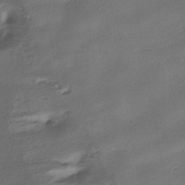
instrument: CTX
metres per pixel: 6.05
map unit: HNhu
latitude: -39.5210
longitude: 95.3698
